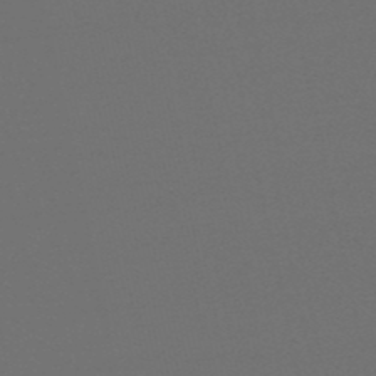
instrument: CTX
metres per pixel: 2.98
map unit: eHb
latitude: -50.7841
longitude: 70.2929
